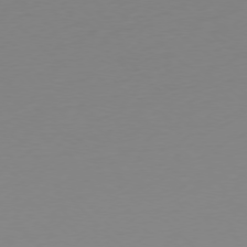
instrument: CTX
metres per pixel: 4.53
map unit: Ap
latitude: -77.2565
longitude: -78.4979
